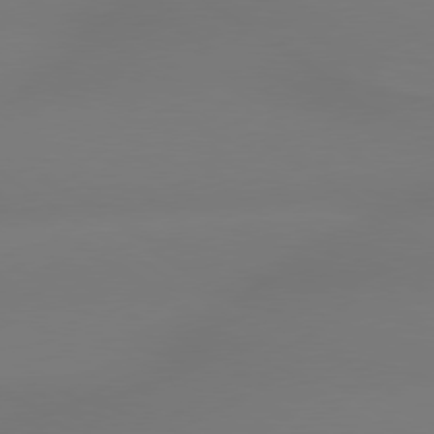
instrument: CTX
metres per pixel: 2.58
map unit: lApd
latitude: 79.2348
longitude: -143.7261
